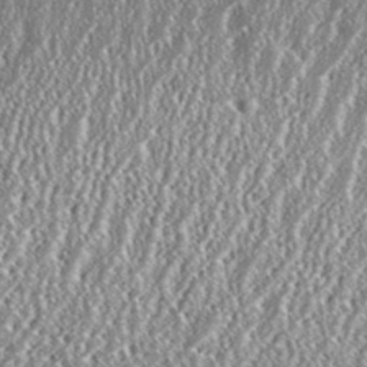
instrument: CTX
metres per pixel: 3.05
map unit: eHh
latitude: 35.2159
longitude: -132.0633
